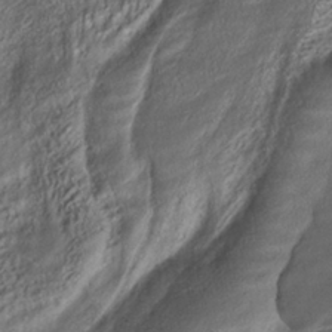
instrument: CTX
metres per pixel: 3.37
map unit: ANa
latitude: -38.7652
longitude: 97.5966
